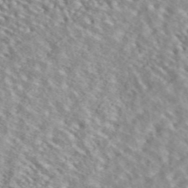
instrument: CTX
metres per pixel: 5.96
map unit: ANa
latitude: 45.0459
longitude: 36.9919
